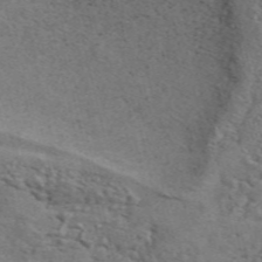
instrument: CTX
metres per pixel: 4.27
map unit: ANa
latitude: 49.1781
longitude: -79.6316
